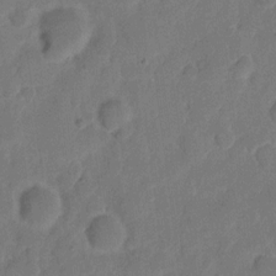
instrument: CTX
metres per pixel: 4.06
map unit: eHh
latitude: 8.9892
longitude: -65.7450
